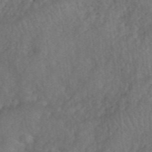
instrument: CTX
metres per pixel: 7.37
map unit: eHh
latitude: 39.7827
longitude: -56.0444
